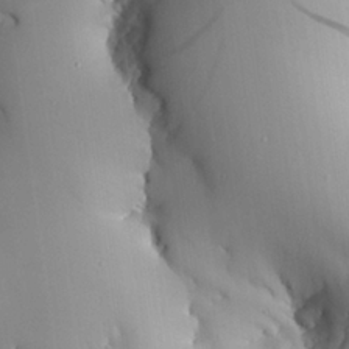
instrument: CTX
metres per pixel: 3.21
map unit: Aa
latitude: 25.3481
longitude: -129.4615
